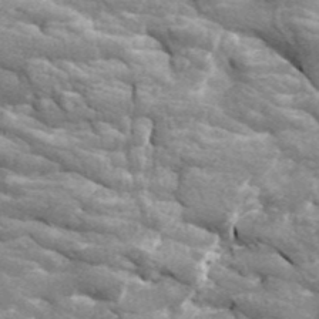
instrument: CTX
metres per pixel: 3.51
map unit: eHh
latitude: 43.3293
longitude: -90.5924
